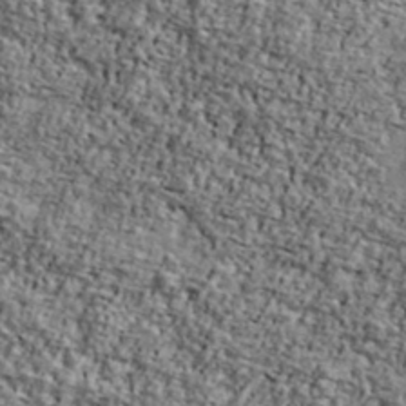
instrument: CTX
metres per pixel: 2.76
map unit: Ave
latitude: 42.1011
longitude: -110.7624
